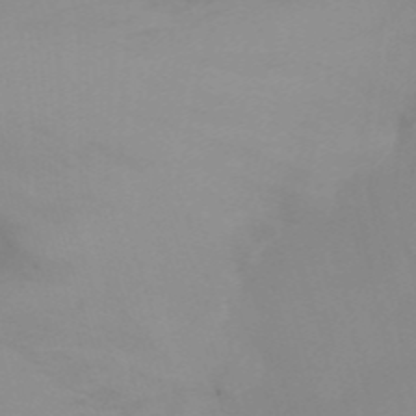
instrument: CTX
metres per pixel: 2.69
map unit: Ht
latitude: -15.4266
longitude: -55.7449
